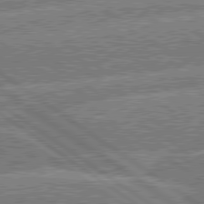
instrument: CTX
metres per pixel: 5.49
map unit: lApd
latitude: 79.8773
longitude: -156.8002
